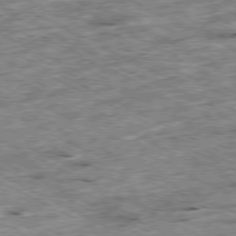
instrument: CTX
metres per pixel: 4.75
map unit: Ap
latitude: -79.4265
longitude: -67.6693
